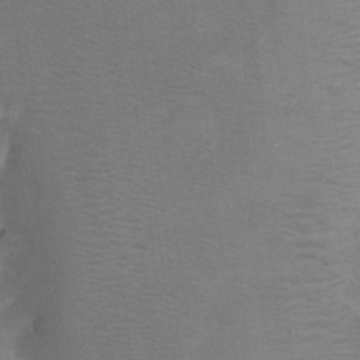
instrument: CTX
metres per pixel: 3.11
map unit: Nhu
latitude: -9.5399
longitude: -42.6868
